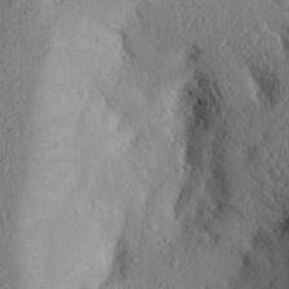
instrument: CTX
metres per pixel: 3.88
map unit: Aa
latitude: 23.0080
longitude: -145.5938
